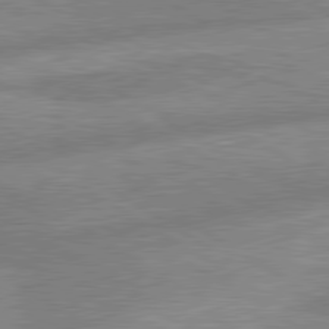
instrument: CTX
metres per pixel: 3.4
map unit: lApd
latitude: 80.1956
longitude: -165.2348
